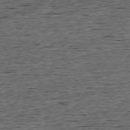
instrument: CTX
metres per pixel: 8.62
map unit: Ap
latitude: -75.2376
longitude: -92.8191
